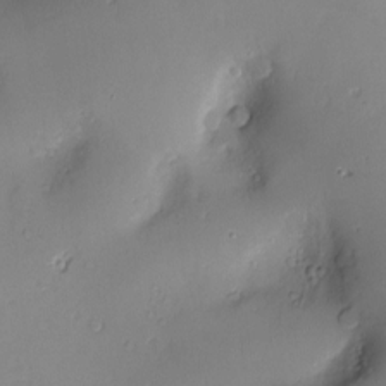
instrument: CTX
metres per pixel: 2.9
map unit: Nve
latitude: -8.5763
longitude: 173.7477
